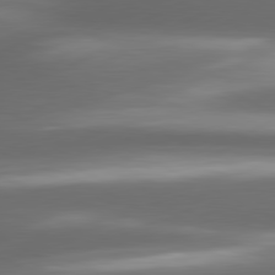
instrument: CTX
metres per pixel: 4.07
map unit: lApd
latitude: 80.7435
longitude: -142.3278
